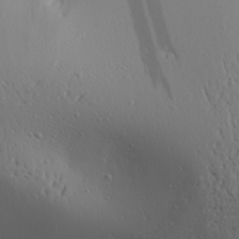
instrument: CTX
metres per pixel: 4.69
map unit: Aa
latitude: 29.2915
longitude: -133.2726
